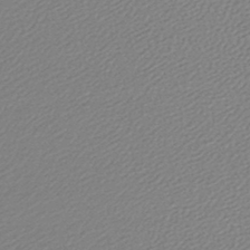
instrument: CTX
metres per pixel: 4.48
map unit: lHb
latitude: -45.2754
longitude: 73.7855
